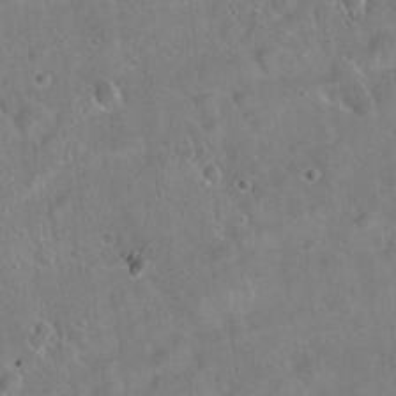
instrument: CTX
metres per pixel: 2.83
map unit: Hto
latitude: 22.1578
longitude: -51.9906
